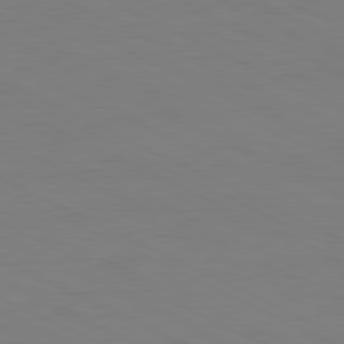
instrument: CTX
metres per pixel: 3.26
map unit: Ap
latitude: -82.0850
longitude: -71.9150
